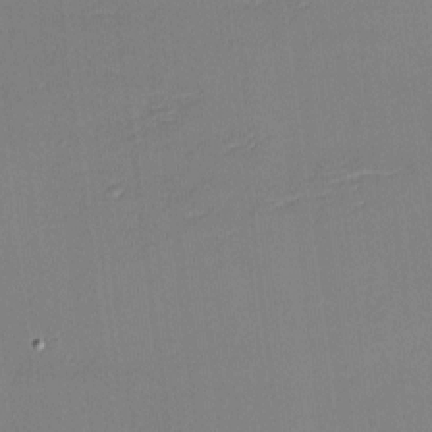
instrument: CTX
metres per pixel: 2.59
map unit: eHh
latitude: -3.8800
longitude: -80.1578
